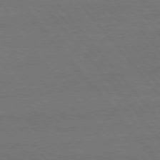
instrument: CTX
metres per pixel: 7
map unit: Hpe
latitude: 75.7261
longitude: -137.6694
